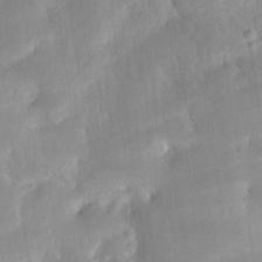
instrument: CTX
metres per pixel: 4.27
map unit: Nhe
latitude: -28.8597
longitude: -110.5546
